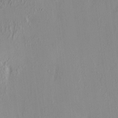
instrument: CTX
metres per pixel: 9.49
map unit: HNhu
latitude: 7.2159
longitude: 12.9164
